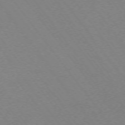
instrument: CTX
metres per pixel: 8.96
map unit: Ap
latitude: -74.7086
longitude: -74.8947
